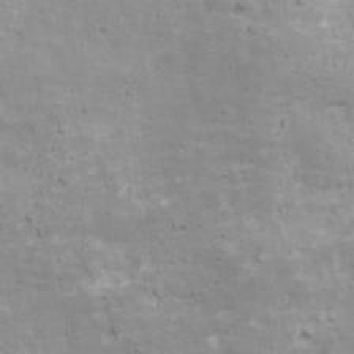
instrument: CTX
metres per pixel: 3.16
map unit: Ave
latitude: 17.5560
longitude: -133.7450
